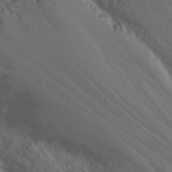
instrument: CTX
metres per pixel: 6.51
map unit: Nhu
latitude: -6.2739
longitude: -89.8584
